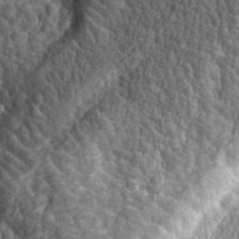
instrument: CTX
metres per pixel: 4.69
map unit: eHh
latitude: 35.3292
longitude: -79.7828
